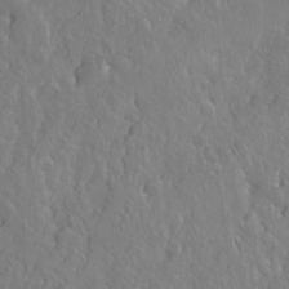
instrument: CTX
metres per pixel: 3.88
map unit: Hto
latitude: -7.9745
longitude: -46.3090
